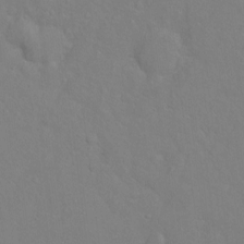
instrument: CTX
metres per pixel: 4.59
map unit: Hto
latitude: -6.0661
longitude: -35.2914
